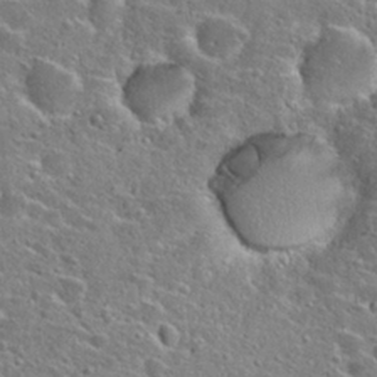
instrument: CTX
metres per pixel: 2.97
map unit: Hto
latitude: 25.9150
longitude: -47.1404
